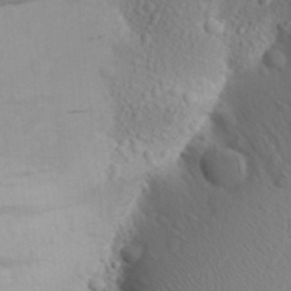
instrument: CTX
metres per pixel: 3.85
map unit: Aa
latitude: 24.8946
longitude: -146.7436
